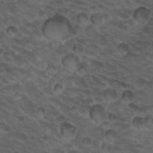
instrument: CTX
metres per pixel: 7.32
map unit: Hto
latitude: 19.2159
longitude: -32.4790
